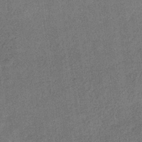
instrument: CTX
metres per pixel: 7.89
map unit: eHb
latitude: -31.8989
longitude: 74.2929
